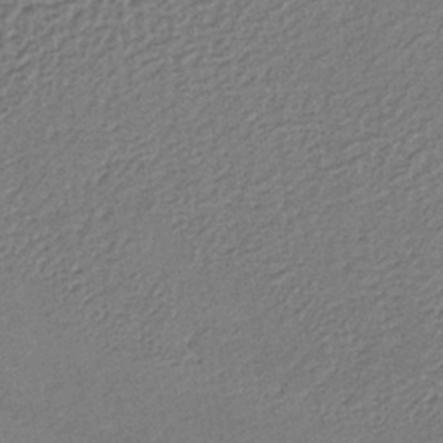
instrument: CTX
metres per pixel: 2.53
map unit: lHb
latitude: -37.3320
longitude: 59.7288
